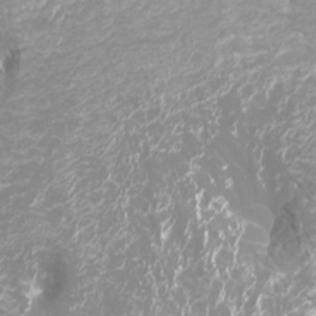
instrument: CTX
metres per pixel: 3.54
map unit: Htu
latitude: -12.4440
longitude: -70.9325
